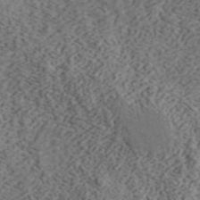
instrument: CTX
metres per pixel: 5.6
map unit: ANa
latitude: 44.9702
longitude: 45.6722
